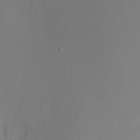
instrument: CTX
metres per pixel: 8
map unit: HNhu
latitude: 8.1200
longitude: 13.0298
